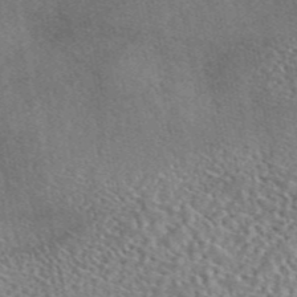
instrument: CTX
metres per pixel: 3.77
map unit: eAb
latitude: 45.4804
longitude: 113.1431
